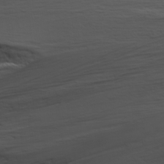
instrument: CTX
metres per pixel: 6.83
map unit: Ave
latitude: 17.9528
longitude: -133.7450
